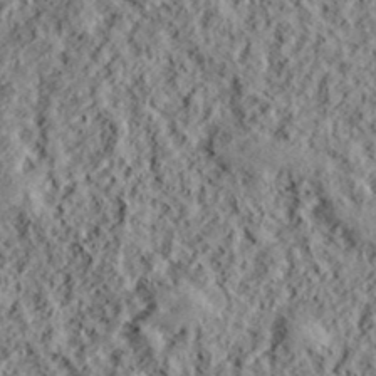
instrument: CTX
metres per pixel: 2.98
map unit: lHvf
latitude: 38.9325
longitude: -88.2334
